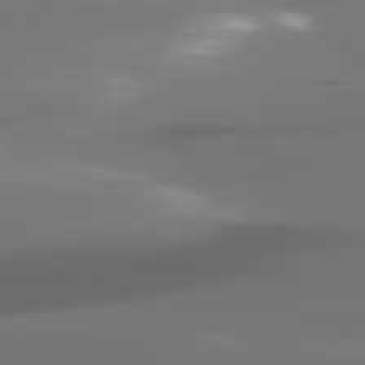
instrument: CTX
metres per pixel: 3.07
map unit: lApd
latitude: 82.3089
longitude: -146.4034
